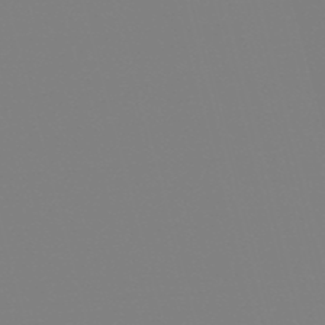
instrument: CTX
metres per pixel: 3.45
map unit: eHb
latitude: -50.1228
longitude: 68.6140
